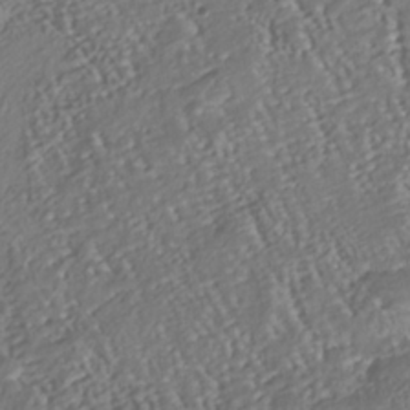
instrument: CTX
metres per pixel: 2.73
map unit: Nhu
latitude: -38.3306
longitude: -80.8380
